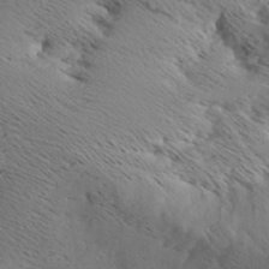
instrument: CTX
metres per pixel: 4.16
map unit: Aa
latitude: 7.8583
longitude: -141.3670
